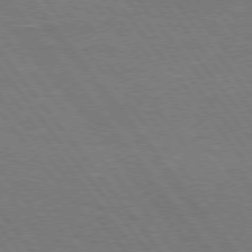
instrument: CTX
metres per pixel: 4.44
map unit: Hpe
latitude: 75.5749
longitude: -158.1389
